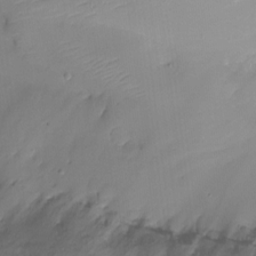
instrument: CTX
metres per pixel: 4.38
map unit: Ht
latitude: -14.6897
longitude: -52.3656
